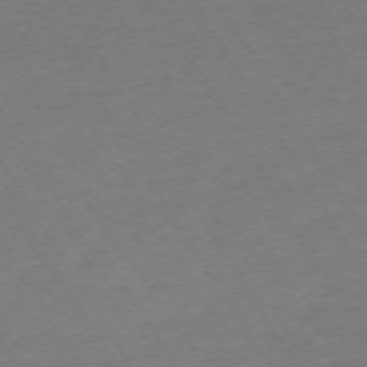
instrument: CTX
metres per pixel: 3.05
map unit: Hpe
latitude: -72.7085
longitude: 9.7478
